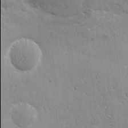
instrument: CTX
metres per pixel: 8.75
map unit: eHh
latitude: 2.8002
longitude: -77.9906
